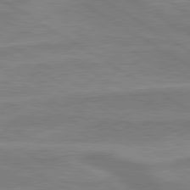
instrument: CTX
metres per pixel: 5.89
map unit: lApd
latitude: 79.8584
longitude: -172.8569
